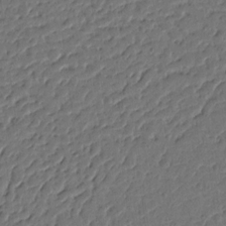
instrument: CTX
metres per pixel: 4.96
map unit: Nhu
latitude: 14.3657
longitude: -78.4790
